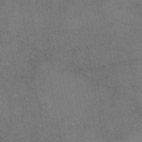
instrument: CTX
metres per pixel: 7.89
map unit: eAb
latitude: 46.5924
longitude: 107.6533
